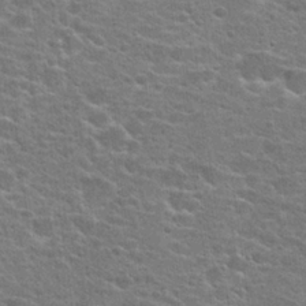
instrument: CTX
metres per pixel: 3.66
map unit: Hto
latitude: 24.0633
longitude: -47.8773
